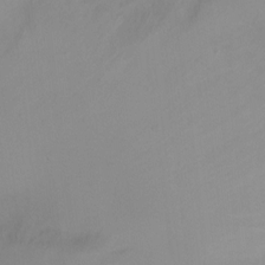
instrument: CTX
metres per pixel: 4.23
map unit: Ht
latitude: -0.2929
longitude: -32.8569
